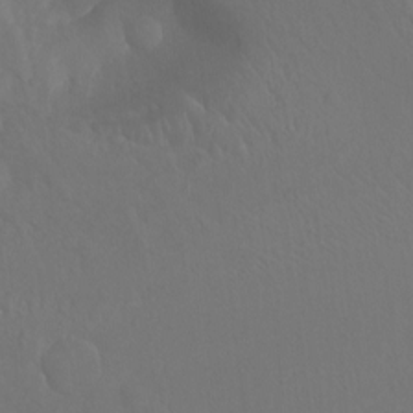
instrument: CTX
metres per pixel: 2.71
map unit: Aa
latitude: -13.1242
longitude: -67.3292
